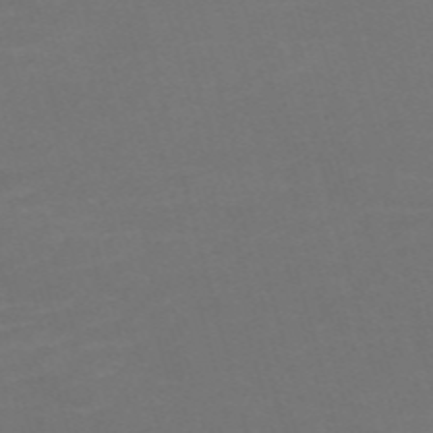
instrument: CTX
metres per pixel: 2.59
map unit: Nve
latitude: -59.3131
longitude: 58.3306
